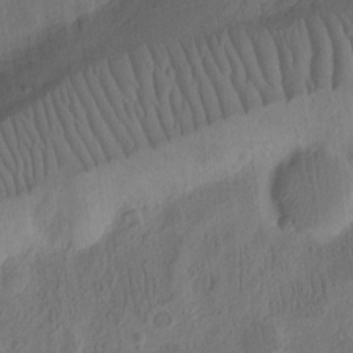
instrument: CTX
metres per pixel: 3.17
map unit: Ht
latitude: 10.7624
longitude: -74.9703
